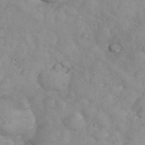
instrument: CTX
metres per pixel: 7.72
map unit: eHh
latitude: 35.5938
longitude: -62.5735
